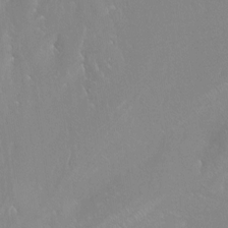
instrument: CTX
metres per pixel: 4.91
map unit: Htu
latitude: -15.7289
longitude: -47.8017
